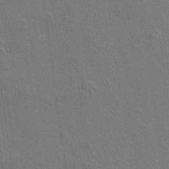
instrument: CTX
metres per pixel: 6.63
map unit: Aa
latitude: 21.5560
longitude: -140.7813
